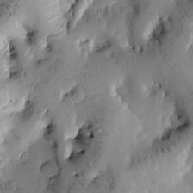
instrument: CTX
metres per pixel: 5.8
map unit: Htu
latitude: -3.5588
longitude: 169.8044
